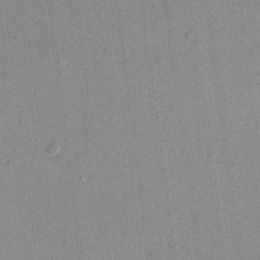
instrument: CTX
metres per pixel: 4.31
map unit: lHvf
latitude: 21.1970
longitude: 144.6141
